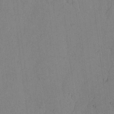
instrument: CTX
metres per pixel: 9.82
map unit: lAvf
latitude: -4.0850
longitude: -109.1025
